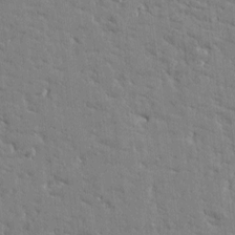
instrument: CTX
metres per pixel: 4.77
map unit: Htu
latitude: -1.4455
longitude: 176.3306
